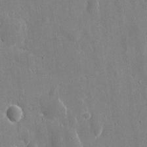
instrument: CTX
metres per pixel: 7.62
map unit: eHh
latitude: 9.6694
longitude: -69.5560
